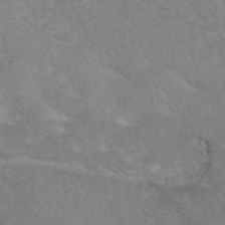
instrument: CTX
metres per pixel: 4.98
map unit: eAb
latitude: 48.3278
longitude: 120.7085
